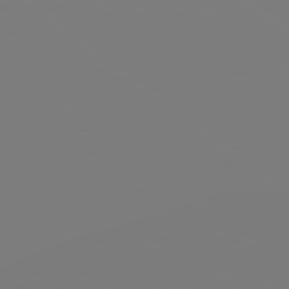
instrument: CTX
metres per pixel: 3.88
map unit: Hpe
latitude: 78.5168
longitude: 173.5588
